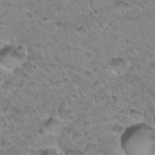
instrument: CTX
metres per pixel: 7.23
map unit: Hto
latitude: 34.3278
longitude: -48.2522
